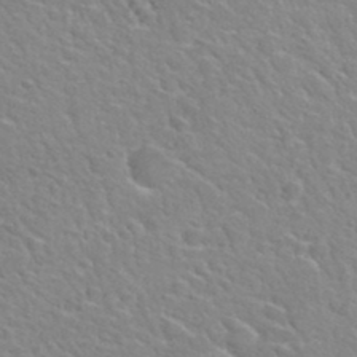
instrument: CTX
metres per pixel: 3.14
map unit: Hto
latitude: 34.3467
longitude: -50.1200
